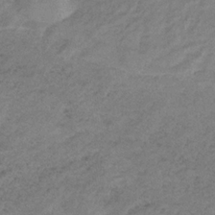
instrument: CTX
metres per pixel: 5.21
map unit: HNb
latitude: -33.3699
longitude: 59.9178
